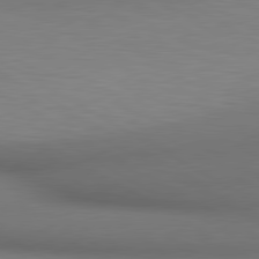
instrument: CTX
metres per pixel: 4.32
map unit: lApd
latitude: 80.5735
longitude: 134.0472
